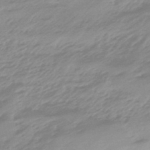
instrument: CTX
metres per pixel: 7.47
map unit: eHb
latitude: -48.0850
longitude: 84.9730
